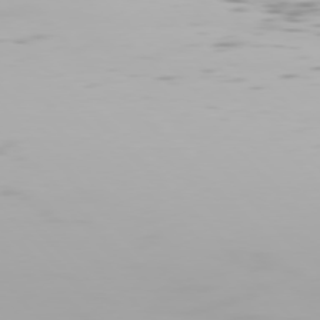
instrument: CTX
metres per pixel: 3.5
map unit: Hpe
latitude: 76.4601
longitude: -133.7261
